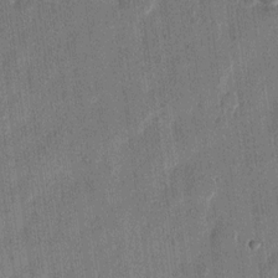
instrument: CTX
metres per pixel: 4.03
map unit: eHh
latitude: 12.4601
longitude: -68.6302
